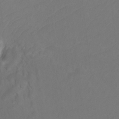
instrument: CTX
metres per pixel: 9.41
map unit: Htu
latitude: -12.6519
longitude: -70.4790
